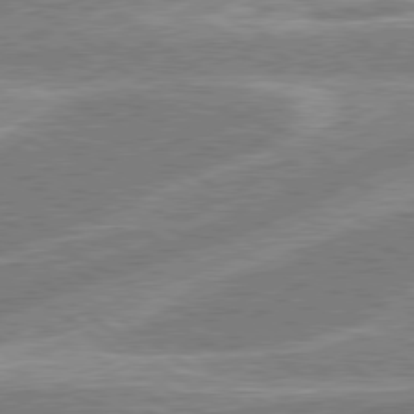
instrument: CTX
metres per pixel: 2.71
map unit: lApd
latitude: 78.9136
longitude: -158.9892
